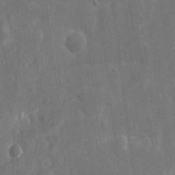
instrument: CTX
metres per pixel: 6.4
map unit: eHh
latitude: 7.6694
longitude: -72.6680
